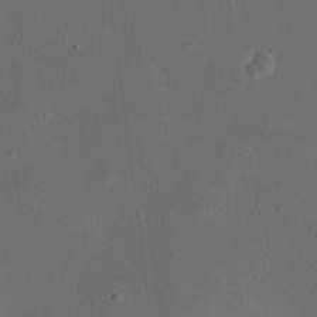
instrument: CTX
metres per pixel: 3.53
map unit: eHh
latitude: 18.2522
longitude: -70.7813
